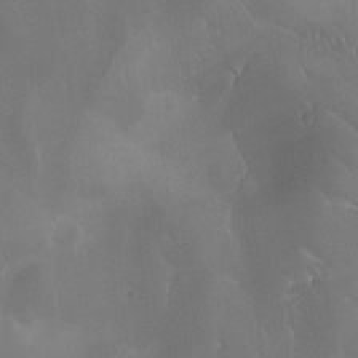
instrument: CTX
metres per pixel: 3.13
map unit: Ave
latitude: -7.6722
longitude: -122.4412
